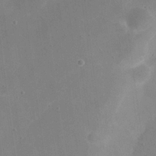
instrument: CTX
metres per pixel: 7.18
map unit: eHh
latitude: 20.4790
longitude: -66.1766
